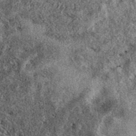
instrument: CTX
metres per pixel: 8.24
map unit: eAb
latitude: 39.4615
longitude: 109.0486
